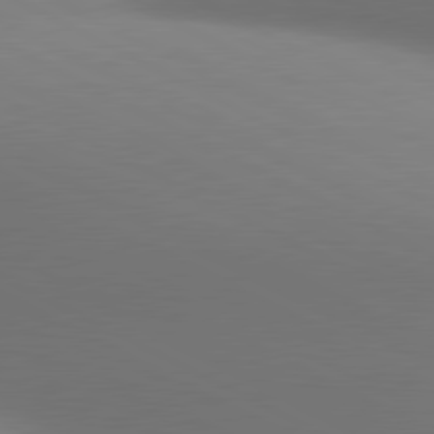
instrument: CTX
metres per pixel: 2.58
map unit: lApd
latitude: 80.8380
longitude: 132.3496
